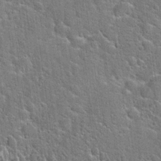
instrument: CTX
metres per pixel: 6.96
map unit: Hto
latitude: 21.4049
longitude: -51.5371
